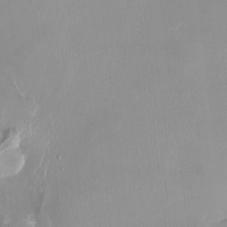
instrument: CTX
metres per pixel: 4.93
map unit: HNhu
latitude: -0.6897
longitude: -4.7057
